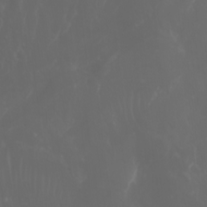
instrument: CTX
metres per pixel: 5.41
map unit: Htu
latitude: -6.7274
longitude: -67.6127
